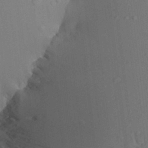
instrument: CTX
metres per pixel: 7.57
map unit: Aa
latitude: 27.3104
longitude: -139.3671
